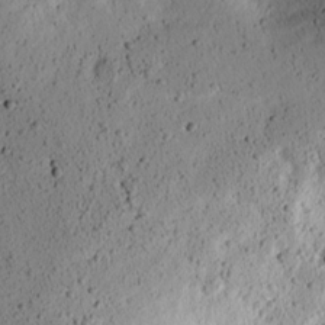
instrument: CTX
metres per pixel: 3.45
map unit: lAvf
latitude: 8.0633
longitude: 164.8030
